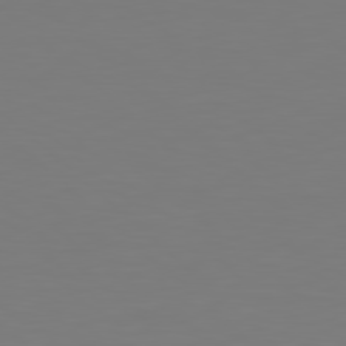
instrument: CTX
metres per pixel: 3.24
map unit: Hpe
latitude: 78.8191
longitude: -167.7827
